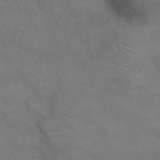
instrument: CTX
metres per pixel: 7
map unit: Hto
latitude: 6.2522
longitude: -35.7071
